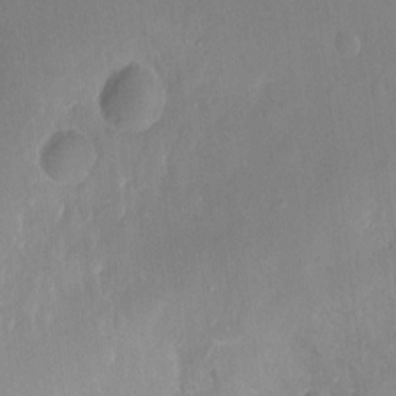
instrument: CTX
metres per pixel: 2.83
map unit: Hto
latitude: -12.7841
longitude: -39.1781
